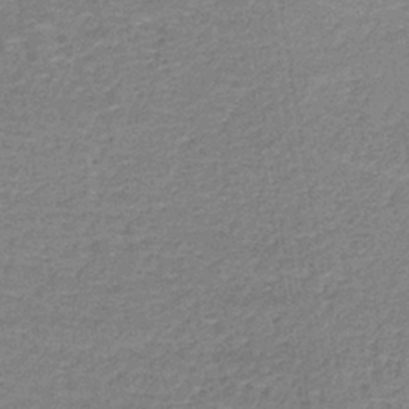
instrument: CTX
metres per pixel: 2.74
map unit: lHb
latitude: -39.3888
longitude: 60.1984
